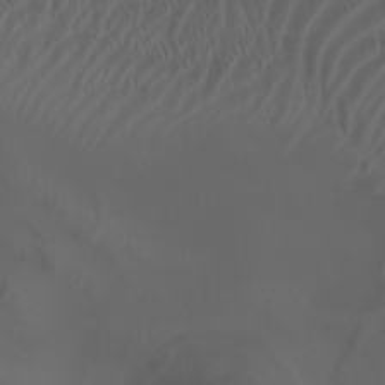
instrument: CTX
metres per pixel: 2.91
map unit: Htu
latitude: -4.5762
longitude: -73.1026
